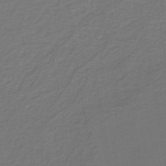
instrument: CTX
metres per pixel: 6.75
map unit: lHb
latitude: -42.4251
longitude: 53.6721
